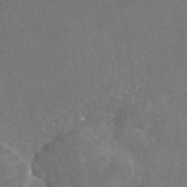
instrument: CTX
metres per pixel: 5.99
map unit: eAb
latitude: 46.5924
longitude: 111.0297
